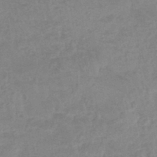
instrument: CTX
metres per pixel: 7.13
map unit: eHb
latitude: -45.6911
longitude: 85.2942
